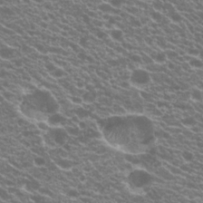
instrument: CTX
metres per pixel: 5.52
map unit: Hto
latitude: 20.9136
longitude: -35.0080
